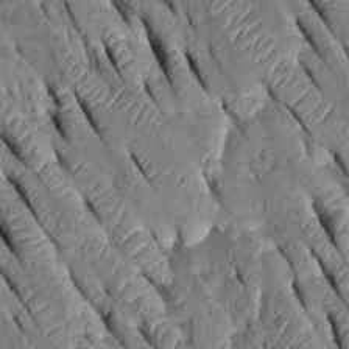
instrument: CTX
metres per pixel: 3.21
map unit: Htu
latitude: -0.2173
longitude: 148.1039
